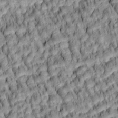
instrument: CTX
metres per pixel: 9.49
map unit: lAa
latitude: 5.6316
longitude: -115.8394
